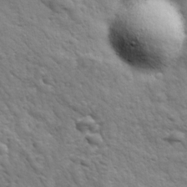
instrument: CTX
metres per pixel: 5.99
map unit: Ave
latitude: 17.7072
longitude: -132.4601
